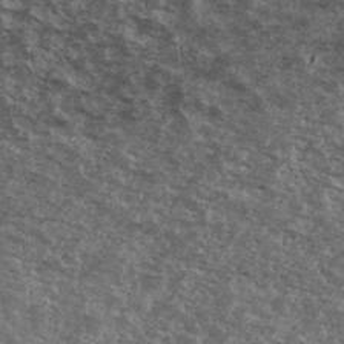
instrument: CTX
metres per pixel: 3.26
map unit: Ave
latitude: 40.4789
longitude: -108.5356
